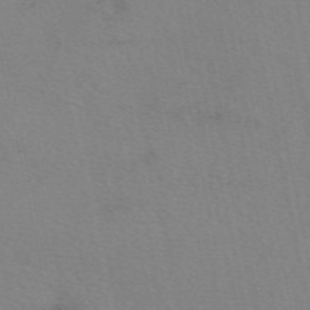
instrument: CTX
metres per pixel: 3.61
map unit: eAb
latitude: 50.1766
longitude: 104.6329
